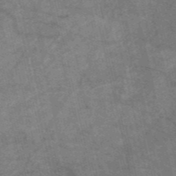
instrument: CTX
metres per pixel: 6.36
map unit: HNb
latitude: -53.3131
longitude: -48.0255
